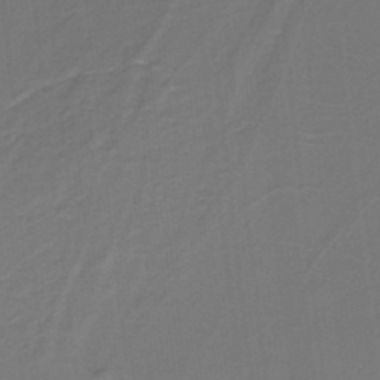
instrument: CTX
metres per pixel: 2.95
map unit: lHb
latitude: -38.1606
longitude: 57.3509
